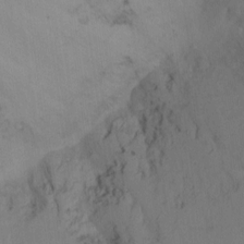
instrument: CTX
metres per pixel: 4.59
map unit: Ht
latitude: -16.6897
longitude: -49.3671
